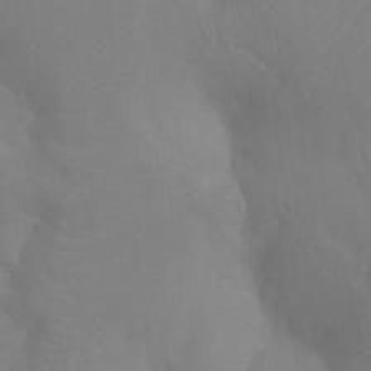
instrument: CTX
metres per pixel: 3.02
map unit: Ht
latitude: -10.1228
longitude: -34.5734
